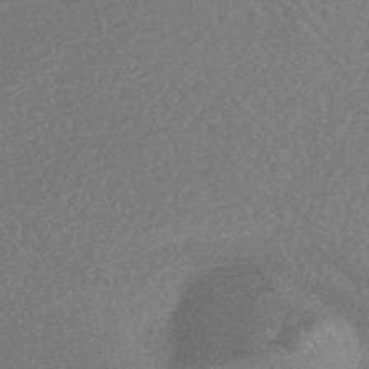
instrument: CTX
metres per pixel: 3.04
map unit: HNhu
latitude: -44.7085
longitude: 92.8219
